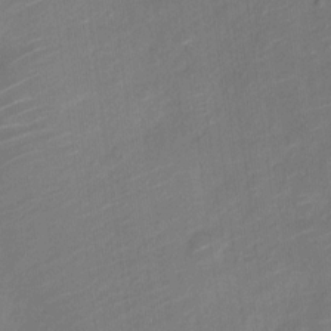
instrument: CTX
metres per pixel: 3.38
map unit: Nve
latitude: -19.2187
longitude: 107.3699
